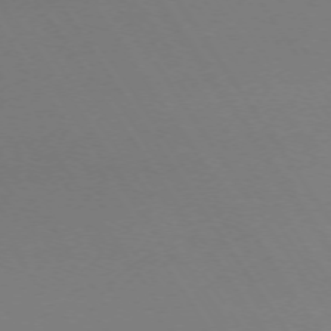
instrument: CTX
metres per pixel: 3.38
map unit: Ap
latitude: -74.0661
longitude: -72.2523
